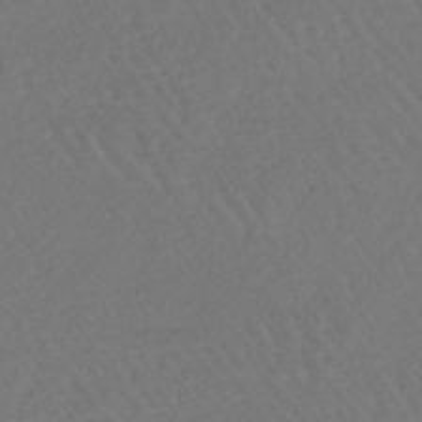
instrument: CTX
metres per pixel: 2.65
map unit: lHb
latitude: -46.1605
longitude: 76.8786
